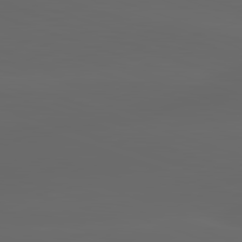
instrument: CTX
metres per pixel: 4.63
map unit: lApd
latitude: 82.9891
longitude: -135.5938
